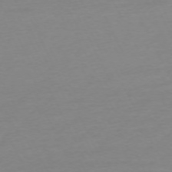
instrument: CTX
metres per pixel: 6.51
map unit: Ap
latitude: -73.6344
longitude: -70.1578
